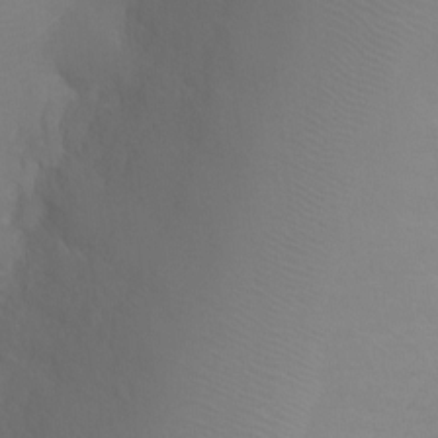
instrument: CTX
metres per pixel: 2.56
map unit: Ht
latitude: -4.2361
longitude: -24.7057
